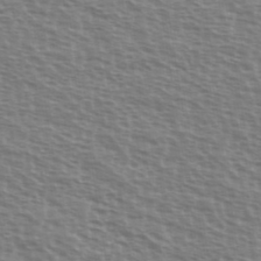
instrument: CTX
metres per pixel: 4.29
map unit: Ave
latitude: 37.7261
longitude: -112.9703
